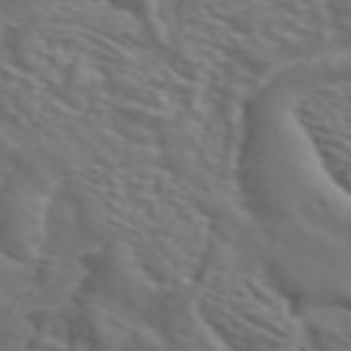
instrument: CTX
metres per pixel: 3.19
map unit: ANa
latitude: 44.5168
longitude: 28.4062
